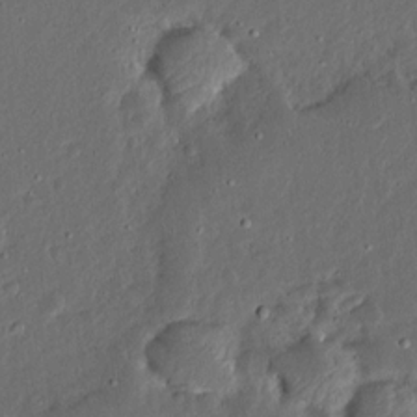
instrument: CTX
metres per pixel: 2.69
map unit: Ave
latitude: 14.0444
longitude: -138.0822
